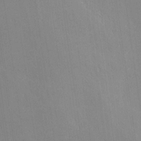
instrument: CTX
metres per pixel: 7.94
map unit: lHvf
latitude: -10.8219
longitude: -102.1011
